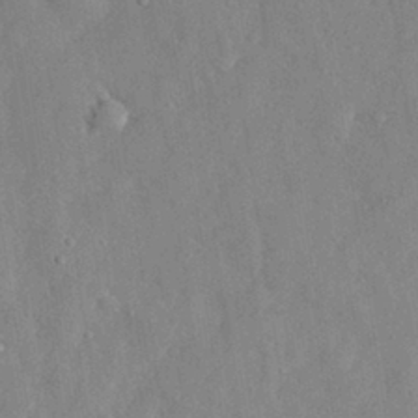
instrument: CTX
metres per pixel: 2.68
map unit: eHh
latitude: 29.7638
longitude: -76.2711
